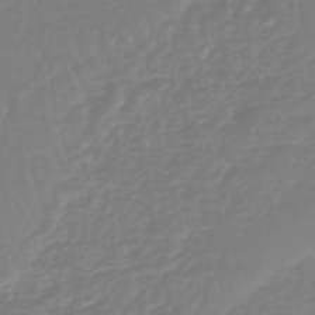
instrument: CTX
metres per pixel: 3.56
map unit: lHb
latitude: -41.8422
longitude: 67.3132
